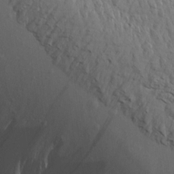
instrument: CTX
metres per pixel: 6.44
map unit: Aa
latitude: 13.9528
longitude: -141.5560
